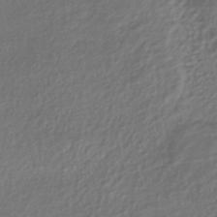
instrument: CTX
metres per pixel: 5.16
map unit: lHb
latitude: -39.1620
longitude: 70.1417
